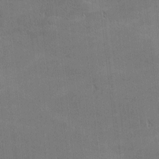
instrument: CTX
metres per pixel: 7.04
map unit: Nhu
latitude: 0.9324
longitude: -78.9136
